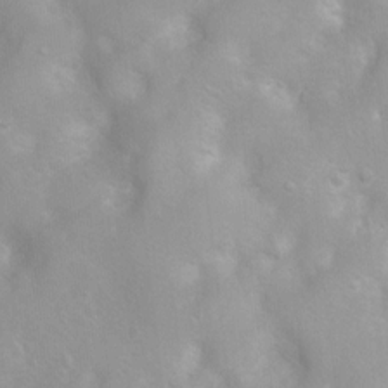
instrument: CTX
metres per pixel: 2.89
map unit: Ht
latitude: 3.4615
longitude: -26.4034
